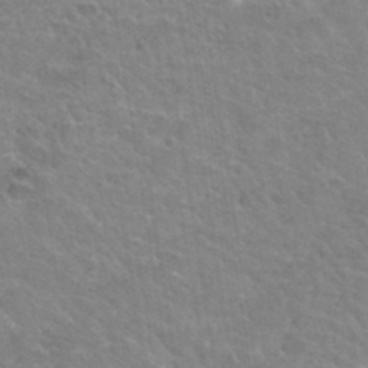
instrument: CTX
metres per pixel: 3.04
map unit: Hto
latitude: 35.1970
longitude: -50.5545
